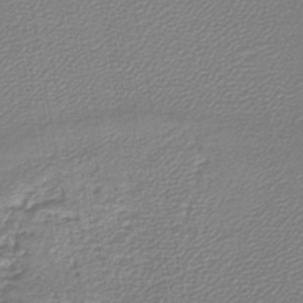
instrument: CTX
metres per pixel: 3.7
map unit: lHb
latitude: -44.8030
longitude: 62.0094
